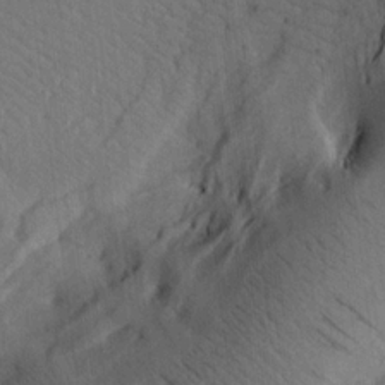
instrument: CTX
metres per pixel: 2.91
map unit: lAa
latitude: 19.0458
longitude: -139.3104
